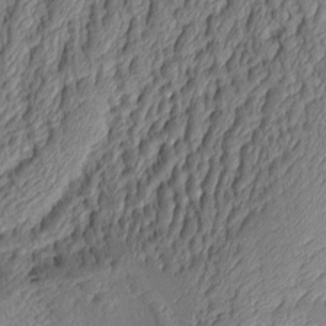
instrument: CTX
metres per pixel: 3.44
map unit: Aa
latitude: 8.9892
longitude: -128.9136
